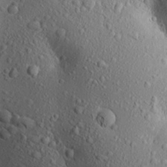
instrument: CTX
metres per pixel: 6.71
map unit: Aa
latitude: 18.6112
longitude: -148.1200
